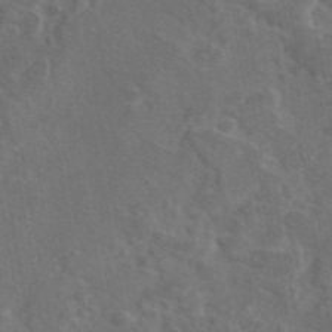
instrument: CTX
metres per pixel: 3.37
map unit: eAb
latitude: 46.5168
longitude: 109.1053
